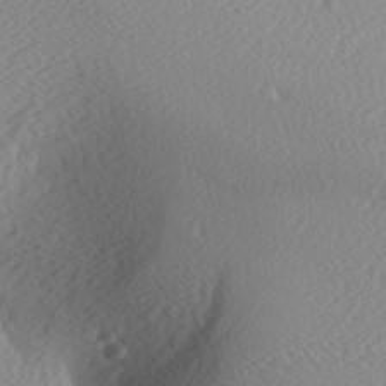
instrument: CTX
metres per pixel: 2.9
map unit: Ave
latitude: -6.8030
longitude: -123.3482
